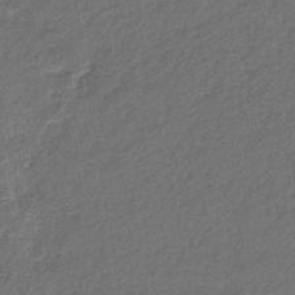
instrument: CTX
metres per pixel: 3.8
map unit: eHb
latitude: -39.5399
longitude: 78.8030
